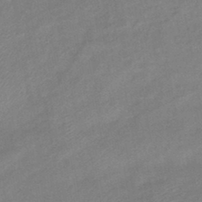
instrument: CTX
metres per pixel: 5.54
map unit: eHb
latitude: -41.5399
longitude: 82.8219
